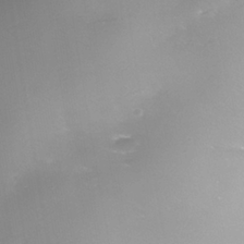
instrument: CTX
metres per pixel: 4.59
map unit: Nhe
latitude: -39.2565
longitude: -116.4790
